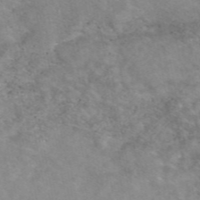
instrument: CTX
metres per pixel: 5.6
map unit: eAb
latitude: 48.3656
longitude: 120.8408
